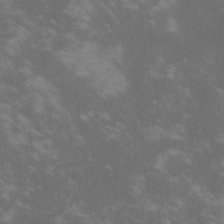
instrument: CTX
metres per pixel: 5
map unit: lHvf
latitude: -14.6141
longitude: -101.5749
